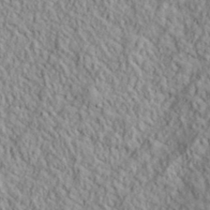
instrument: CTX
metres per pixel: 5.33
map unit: lHvf
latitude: 39.3859
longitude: -89.9151
